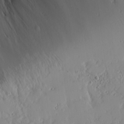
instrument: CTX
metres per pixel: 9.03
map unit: Aa
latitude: 14.9892
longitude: -140.5167
